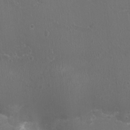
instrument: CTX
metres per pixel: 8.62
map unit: Ht
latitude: -1.2565
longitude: -17.3860
